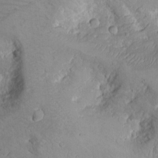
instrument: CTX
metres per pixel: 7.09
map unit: Nhu
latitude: -4.8030
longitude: -82.6301
